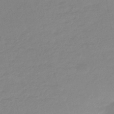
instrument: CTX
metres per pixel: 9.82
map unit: eHb
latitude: -46.7274
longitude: 89.1809
